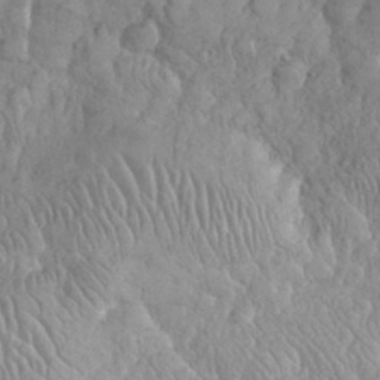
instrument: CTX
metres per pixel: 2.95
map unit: eHh
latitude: 32.4601
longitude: -64.7813
